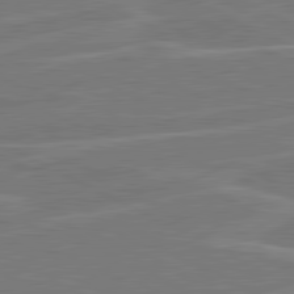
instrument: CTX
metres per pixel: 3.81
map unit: lApd
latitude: 81.1025
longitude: 121.3887
